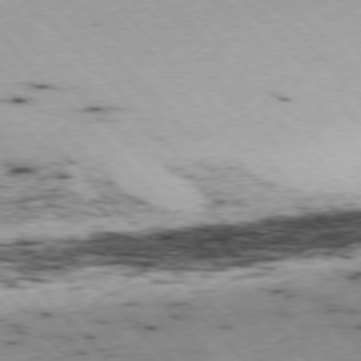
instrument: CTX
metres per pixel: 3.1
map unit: Ap
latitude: -76.6896
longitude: -60.2144
